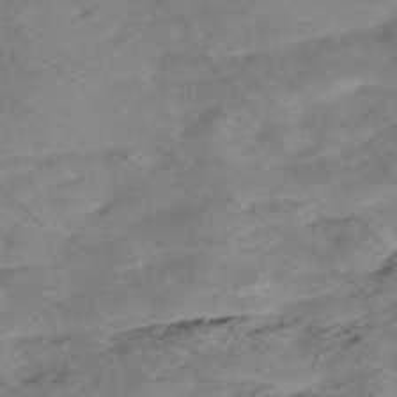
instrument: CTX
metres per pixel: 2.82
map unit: Nve
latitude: -58.0849
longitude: 61.3132
